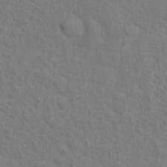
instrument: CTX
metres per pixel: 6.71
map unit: Hto
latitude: 14.8191
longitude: -38.1200
